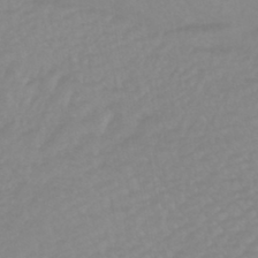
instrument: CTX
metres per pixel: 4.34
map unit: eHb
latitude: -44.3117
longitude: 81.3132
